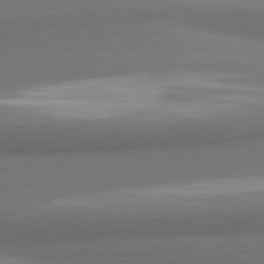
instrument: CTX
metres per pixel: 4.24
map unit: lApd
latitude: 81.5371
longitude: 171.0676
